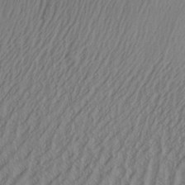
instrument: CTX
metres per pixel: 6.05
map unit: Aa
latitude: 25.3859
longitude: -136.1200
